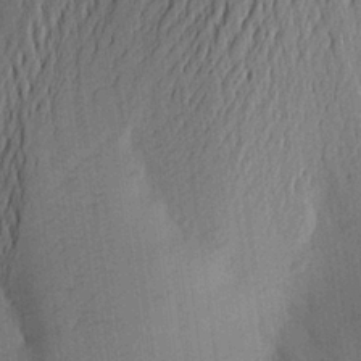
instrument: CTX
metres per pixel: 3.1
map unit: Aa
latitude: 25.4615
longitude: -149.0081
